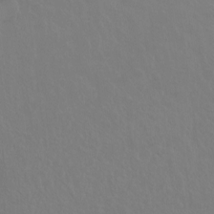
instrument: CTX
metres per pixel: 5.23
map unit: Hto
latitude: -7.6722
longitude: -38.5357
